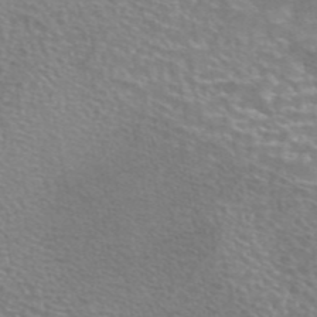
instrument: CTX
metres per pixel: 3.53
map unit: eAb
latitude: 44.9136
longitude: 106.4062
